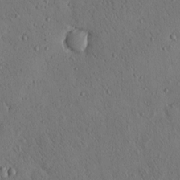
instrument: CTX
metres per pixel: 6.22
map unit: eHh
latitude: -0.2740
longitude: 18.5574
